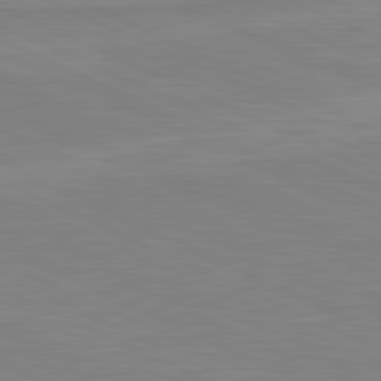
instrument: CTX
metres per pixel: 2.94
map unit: lApd
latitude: 81.3293
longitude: -173.0836
